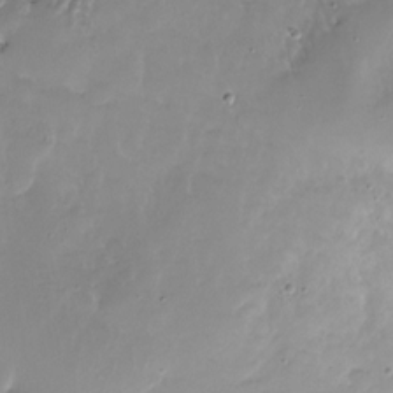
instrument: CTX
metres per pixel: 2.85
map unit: Nhu
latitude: -27.5399
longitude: -60.2144
